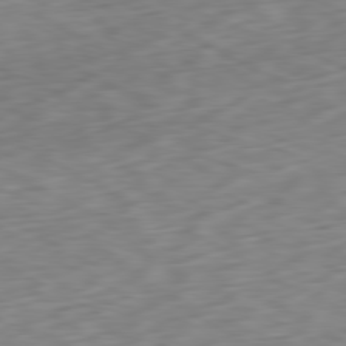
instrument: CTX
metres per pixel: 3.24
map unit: Ap
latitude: -80.8030
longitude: -70.6868
